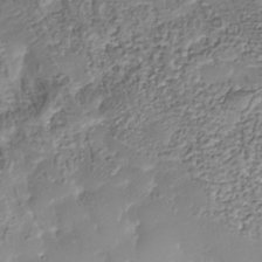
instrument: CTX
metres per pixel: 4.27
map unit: Nhu
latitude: -38.0094
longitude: -81.7450
